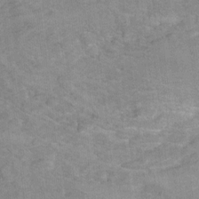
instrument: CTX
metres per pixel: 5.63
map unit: Hto
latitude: 6.9703
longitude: -36.6680
